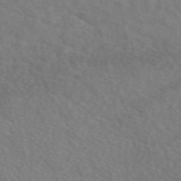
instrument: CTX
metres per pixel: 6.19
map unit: eAb
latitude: 50.3467
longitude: 117.1998
